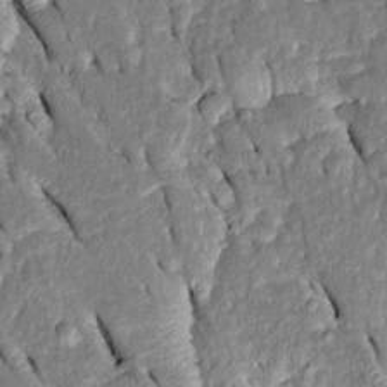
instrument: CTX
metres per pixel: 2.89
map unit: Htu
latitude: -0.4440
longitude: 149.6911
